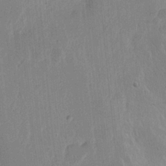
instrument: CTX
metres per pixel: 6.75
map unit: Nhu
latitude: 15.2915
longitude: -75.1214
